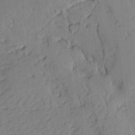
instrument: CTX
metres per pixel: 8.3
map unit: Aa
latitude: 11.1025
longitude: -128.4034
